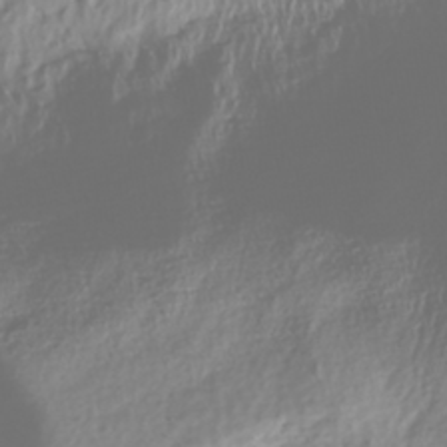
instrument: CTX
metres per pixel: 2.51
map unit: Nhe
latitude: -47.4643
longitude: -172.7435
